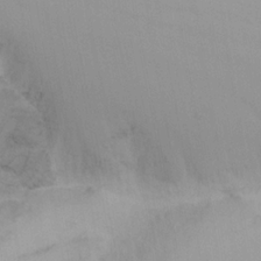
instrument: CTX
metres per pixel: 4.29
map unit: Nhu
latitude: -3.8233
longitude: -70.7057
